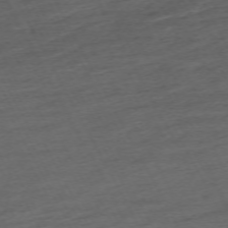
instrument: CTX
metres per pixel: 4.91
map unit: Hpe
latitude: -71.0298
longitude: 15.7100
